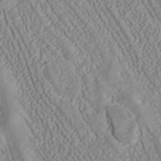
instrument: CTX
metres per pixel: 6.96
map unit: ANa
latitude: 40.4601
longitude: 34.0850
